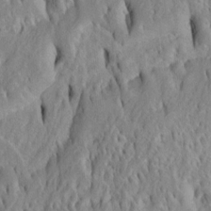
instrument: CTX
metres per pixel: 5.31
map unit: Htu
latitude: -4.9730
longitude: 151.3698
